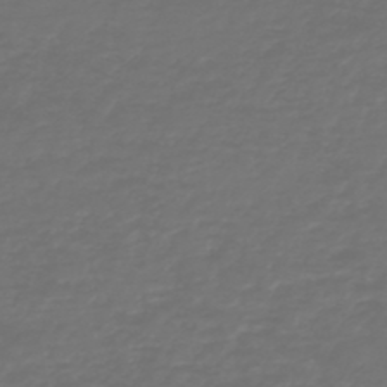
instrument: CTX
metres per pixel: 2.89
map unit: HNb
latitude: -47.5210
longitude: 54.5007
